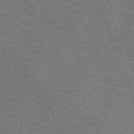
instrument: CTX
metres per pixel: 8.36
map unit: Nve
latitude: -57.2187
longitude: 51.6155
